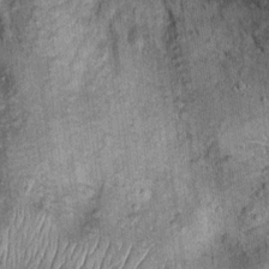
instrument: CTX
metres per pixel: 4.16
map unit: Ht
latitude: 10.4601
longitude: -38.1011
